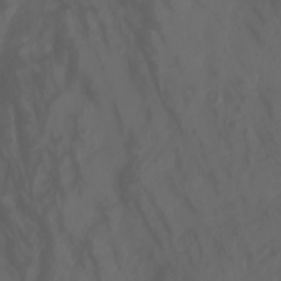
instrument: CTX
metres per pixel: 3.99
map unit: Aa
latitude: -7.7288
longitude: -79.8961
